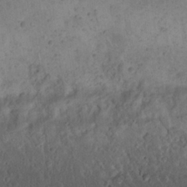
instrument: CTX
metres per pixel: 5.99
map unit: Nhu
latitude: 22.2900
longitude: -70.9136
